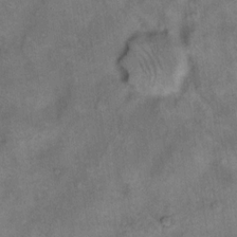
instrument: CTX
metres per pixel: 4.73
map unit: eHh
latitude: 14.1956
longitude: -64.9892
